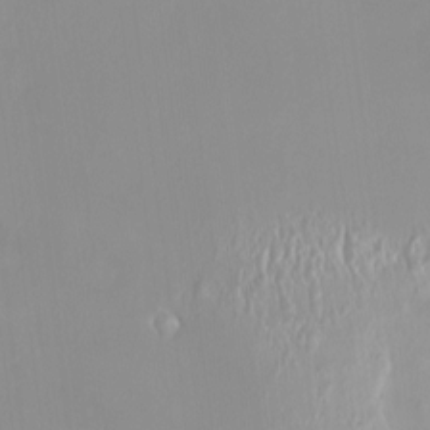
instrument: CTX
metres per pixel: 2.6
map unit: HNhu
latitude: 2.8002
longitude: 7.6722
